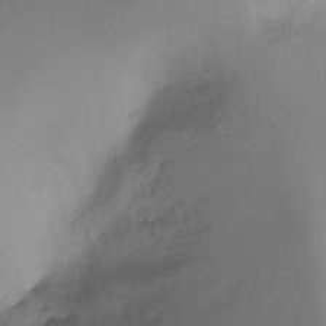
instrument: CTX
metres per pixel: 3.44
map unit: Ht
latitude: -9.7478
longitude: -28.6112
